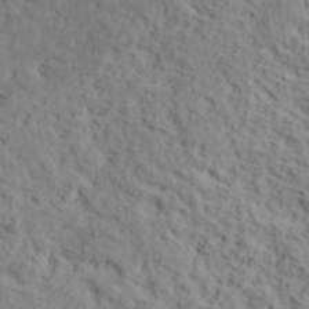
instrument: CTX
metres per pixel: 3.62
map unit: lHvf
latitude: 39.6127
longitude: -87.1403
